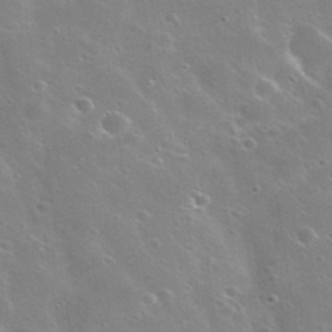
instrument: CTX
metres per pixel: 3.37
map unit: Nhu
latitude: 30.8569
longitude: -55.7072
